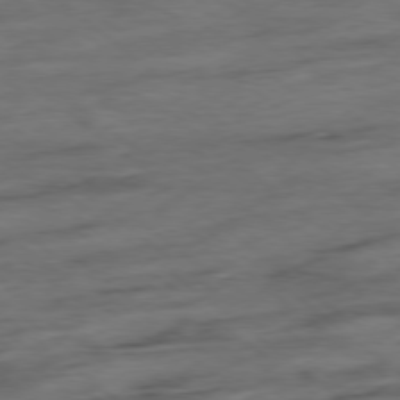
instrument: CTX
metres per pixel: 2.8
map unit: Hpe
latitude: -78.6329
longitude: -19.6694
